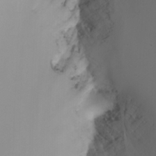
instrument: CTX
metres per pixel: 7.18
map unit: Nhu
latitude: -4.5007
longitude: -90.5546
